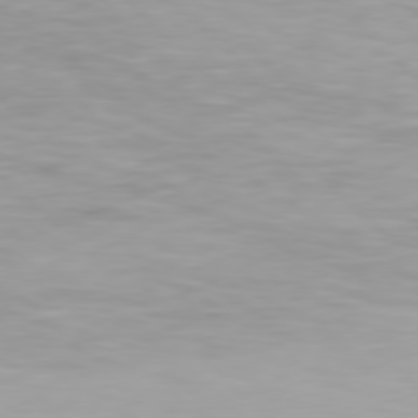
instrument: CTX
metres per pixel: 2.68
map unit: Hpe
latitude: 77.7071
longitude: -133.9528
